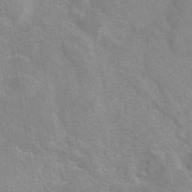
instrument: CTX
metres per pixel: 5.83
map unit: eAb
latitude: 41.8394
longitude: 107.0865
